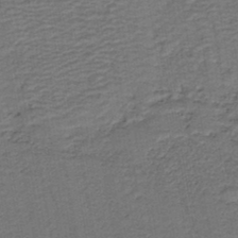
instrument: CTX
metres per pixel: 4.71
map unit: HNb
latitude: -42.4628
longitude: 50.9731
